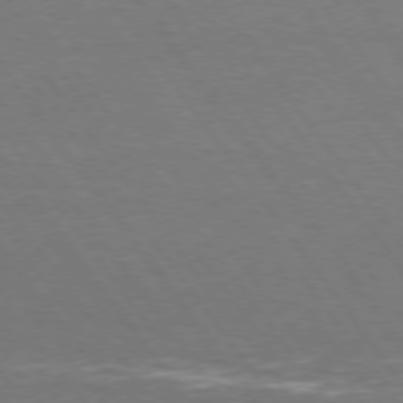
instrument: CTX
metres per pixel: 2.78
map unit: Hpe
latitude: 74.5735
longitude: -141.1214
